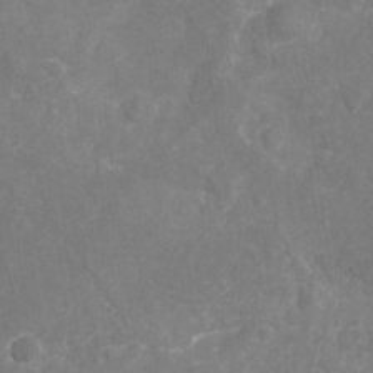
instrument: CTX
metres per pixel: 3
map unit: Nhu
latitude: -18.3306
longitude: -57.1025
